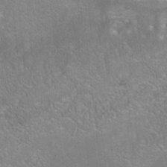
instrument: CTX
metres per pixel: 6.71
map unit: Nhe
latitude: -38.6141
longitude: -119.4048
